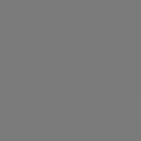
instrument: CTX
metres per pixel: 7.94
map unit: Hpe
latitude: 76.1766
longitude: -127.6316
